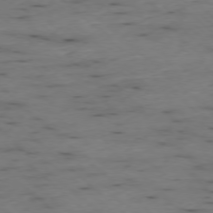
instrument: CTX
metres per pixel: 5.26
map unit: Ap
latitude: -77.6344
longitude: -89.8395
